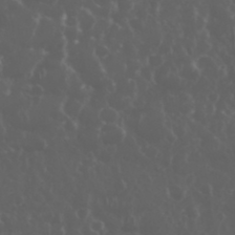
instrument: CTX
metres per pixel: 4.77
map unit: eHh
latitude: 34.3656
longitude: -59.6505
